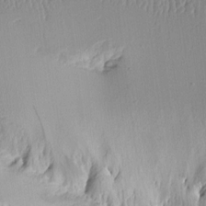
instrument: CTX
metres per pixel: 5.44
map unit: Aa
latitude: 10.9136
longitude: -127.2726
